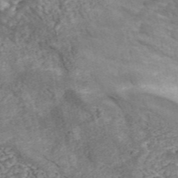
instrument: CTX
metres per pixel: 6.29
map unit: ANa
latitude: 45.8206
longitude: 38.7463
